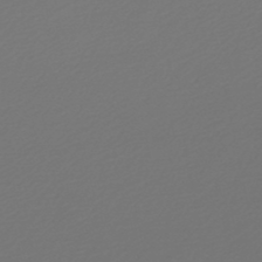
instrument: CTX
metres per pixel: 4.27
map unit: lHb
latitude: -46.7841
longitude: 59.6154
